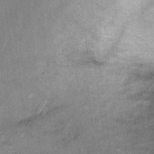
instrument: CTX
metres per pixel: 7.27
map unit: Ht
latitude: 8.7813
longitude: -36.4223
